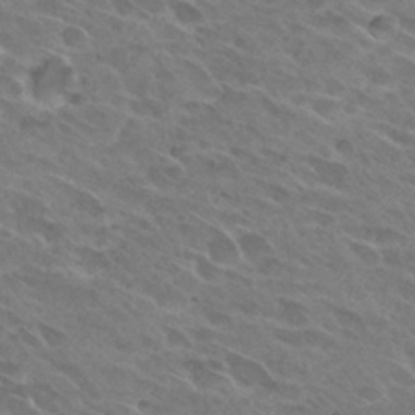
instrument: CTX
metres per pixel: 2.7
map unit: Hto
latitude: 28.2711
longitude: -42.0633
